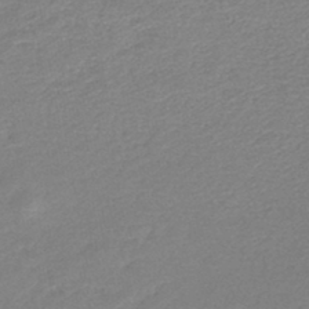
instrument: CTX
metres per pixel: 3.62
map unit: lHb
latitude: -45.2565
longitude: 59.2186
